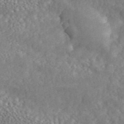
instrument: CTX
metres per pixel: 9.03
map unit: ANa
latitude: 45.3481
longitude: 27.5021
